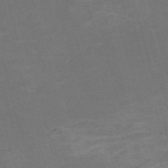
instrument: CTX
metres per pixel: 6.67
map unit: Nve
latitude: -59.7099
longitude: 57.3132
